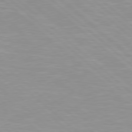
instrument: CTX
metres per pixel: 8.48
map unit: Hpe
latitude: 78.2712
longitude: -140.4034
